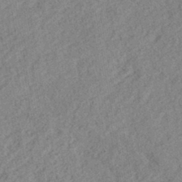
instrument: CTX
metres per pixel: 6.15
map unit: eHh
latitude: -42.6329
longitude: 118.1228
